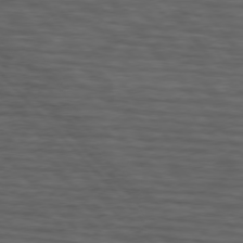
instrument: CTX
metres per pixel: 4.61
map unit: lApd
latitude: 75.2915
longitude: -82.2522
